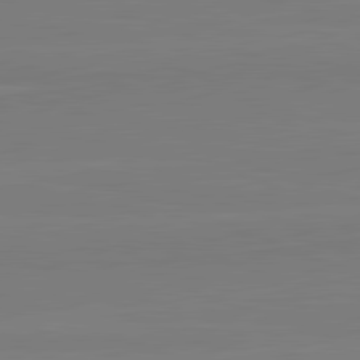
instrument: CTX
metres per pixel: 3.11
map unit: lApd
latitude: 82.0444
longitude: 165.8045
